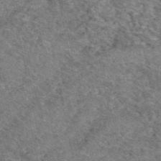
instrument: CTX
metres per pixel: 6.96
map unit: eAb
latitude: 48.8758
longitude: 114.2550
